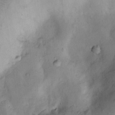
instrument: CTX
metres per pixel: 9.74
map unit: Nhu
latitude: 13.4238
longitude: -29.7072
